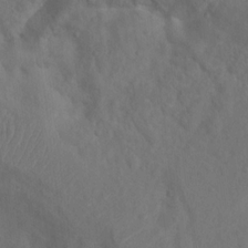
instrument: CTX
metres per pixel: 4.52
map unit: Nhu
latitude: 11.6505
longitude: -27.7828
